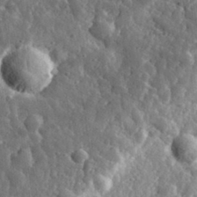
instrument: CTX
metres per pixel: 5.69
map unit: eHh
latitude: 34.6868
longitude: -79.9150
